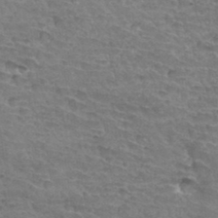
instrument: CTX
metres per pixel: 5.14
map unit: Hto
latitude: 34.3656
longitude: -44.8002
